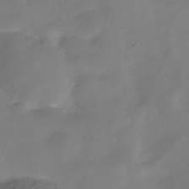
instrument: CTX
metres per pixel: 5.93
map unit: Hve
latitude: -32.0283
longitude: 94.2172
